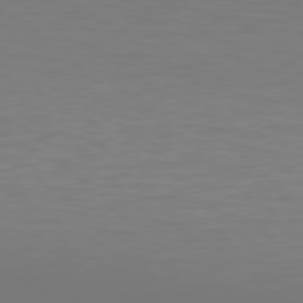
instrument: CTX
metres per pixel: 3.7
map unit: Hpe
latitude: 77.9717
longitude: -141.5371
